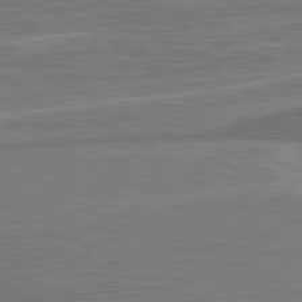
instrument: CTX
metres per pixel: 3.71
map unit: lApd
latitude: 81.0080
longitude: 141.8233
